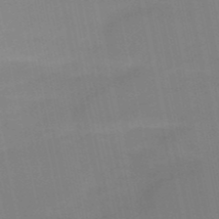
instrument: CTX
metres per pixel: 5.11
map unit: HNb
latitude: -51.4643
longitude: -45.6316
